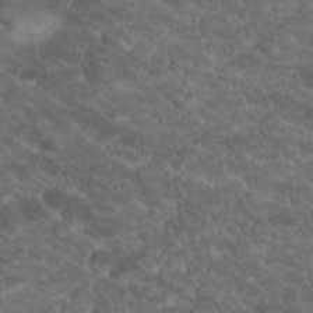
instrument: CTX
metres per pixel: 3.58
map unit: Hto
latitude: 19.4804
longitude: -35.9339
